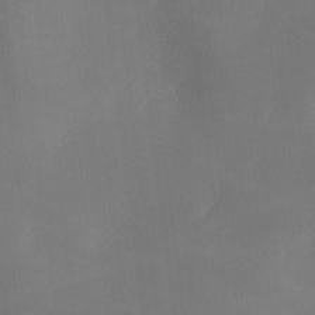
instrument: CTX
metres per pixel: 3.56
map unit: Ave
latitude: 0.1766
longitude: -114.3089
